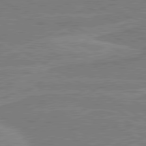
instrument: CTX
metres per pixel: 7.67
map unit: lApd
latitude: 80.7246
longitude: 169.4076
